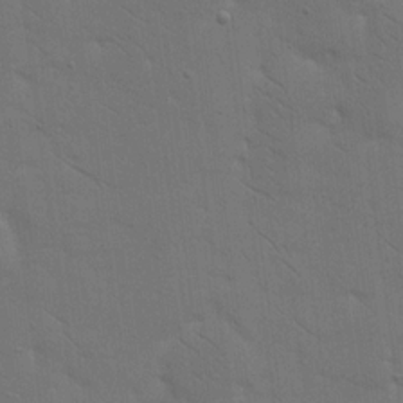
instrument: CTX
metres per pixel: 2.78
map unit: eHh
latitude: 18.5923
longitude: -66.5734
